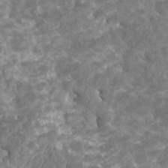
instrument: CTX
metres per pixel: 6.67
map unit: HNhu
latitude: 1.8961
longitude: -0.5357
